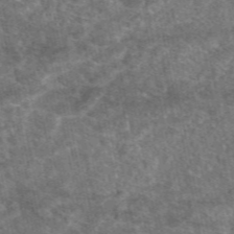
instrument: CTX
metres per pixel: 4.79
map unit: eAb
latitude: 47.8773
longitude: 117.9556
